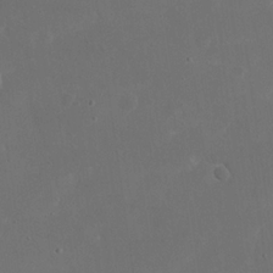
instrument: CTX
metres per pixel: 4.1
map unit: eHh
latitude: 20.4601
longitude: -68.5924
